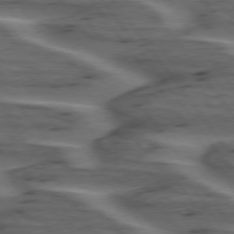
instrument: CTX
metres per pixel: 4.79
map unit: lApd
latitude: 75.2915
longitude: -70.0255
